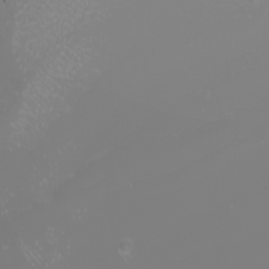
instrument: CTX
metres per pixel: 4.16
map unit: Nhu
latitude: -8.6896
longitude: -95.2915
